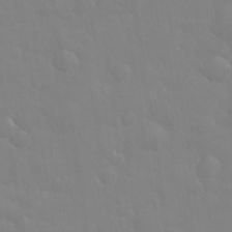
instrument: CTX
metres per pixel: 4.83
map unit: eHh
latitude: 32.9514
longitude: -60.5734
